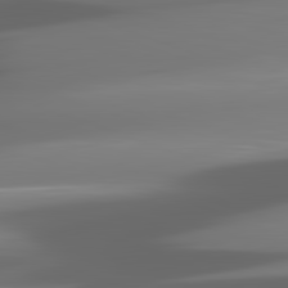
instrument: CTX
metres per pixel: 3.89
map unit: lApd
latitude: 82.1011
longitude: -149.2537
